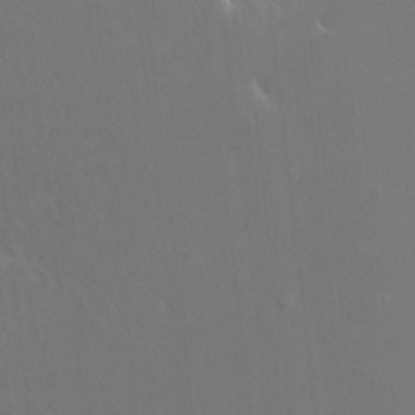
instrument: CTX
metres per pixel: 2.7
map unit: HNhu
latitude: 6.6679
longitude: 4.0472
